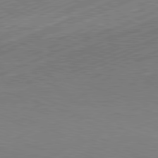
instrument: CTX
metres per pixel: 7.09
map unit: Hpe
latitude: -82.1984
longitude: 11.8422
